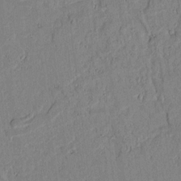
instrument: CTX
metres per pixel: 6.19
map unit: lAvf
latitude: 6.7246
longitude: 169.0486
